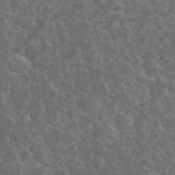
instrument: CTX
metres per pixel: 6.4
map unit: eHh
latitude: 36.1389
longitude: -61.6883
